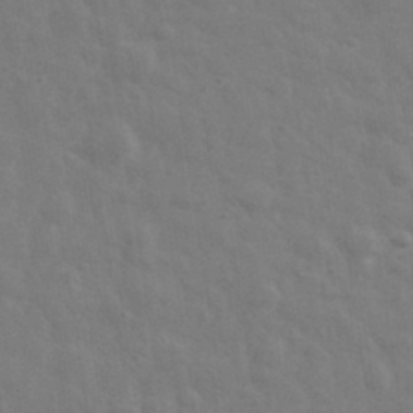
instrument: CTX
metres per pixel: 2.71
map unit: eHh
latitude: 33.3482
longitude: -70.5735
